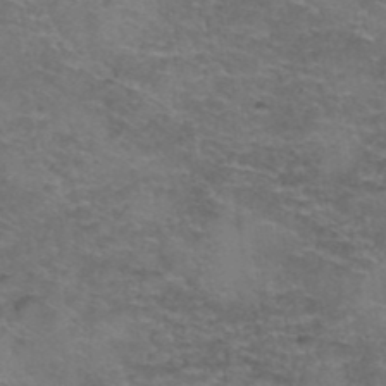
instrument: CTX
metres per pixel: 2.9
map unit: Hto
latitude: 39.4804
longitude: -42.0633
